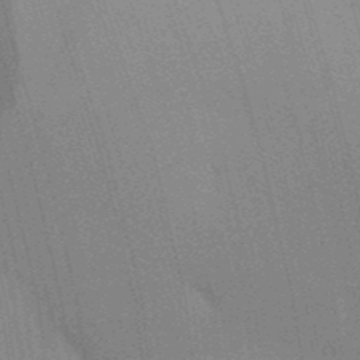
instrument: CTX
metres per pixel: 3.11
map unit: Aa
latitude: 32.4790
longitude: -143.1970
